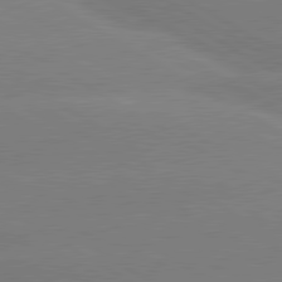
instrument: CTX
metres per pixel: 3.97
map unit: lApd
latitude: 80.7057
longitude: -152.3279
